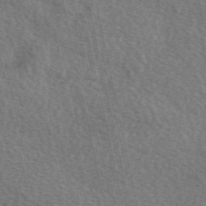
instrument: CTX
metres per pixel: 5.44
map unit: eAb
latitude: 50.8002
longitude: 114.0850
